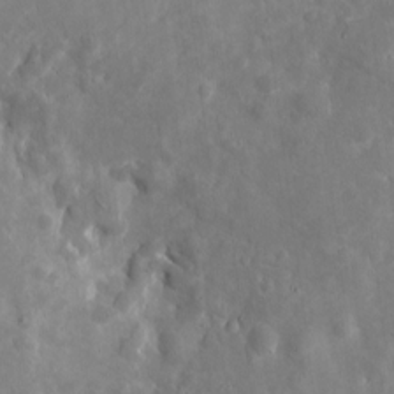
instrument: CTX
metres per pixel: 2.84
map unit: eHh
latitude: 8.3656
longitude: -71.8772
